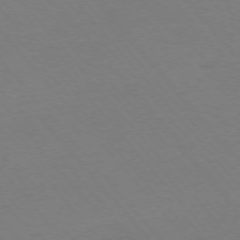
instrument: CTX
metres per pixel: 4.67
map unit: Ap
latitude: -76.2928
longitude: -72.4979
